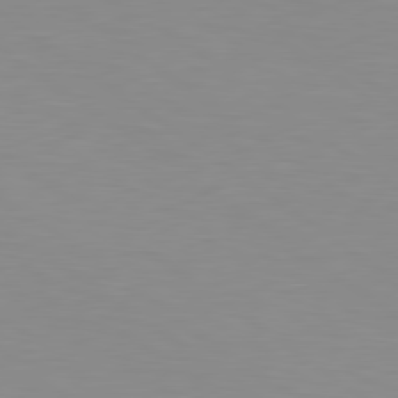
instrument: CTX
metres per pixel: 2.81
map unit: lApd
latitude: 79.5560
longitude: -124.3656
